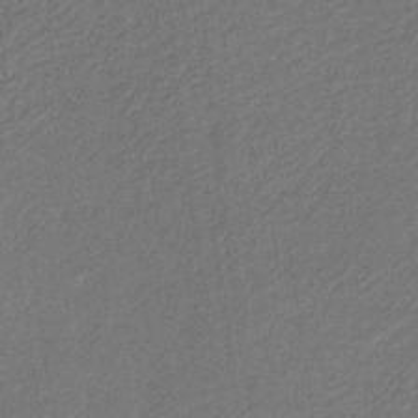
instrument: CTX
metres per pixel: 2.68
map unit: eHb
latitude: -30.6140
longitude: 70.2551
